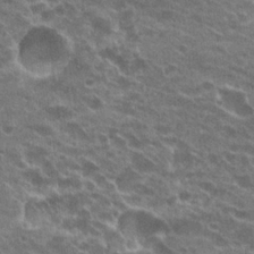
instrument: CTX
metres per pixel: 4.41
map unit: Hto
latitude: 23.8394
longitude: -41.6315
